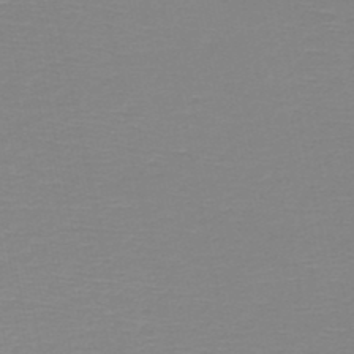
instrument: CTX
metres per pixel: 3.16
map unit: HNb
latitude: -48.0472
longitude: -44.4790
